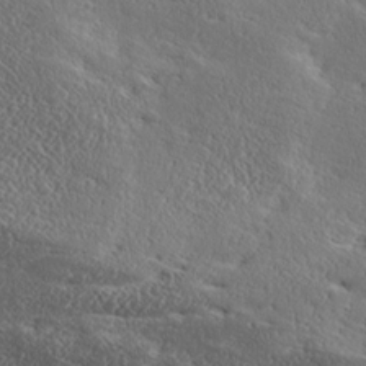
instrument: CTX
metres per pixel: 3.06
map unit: Ave
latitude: 17.1970
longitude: -138.2145
